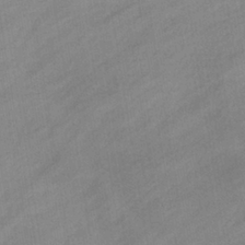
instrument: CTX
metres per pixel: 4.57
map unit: eHb
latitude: -37.6721
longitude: 79.7477
